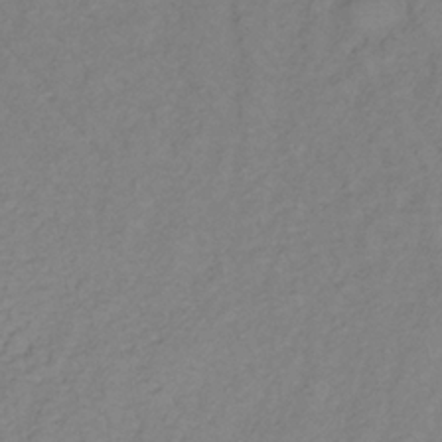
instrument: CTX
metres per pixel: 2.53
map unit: lHb
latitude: -35.1053
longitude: 71.7100
